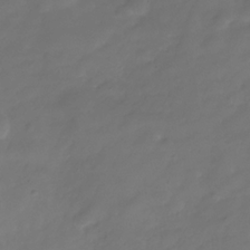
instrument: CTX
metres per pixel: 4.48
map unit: Hve
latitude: -30.8786
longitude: 92.1606
